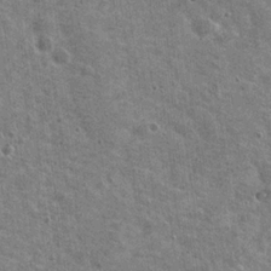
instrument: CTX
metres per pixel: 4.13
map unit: Nhu
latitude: 19.7260
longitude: -30.4979
